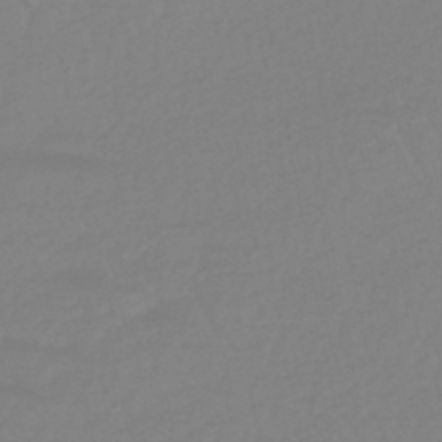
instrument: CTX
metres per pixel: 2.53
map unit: eHb
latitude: -45.3699
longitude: 84.5384
